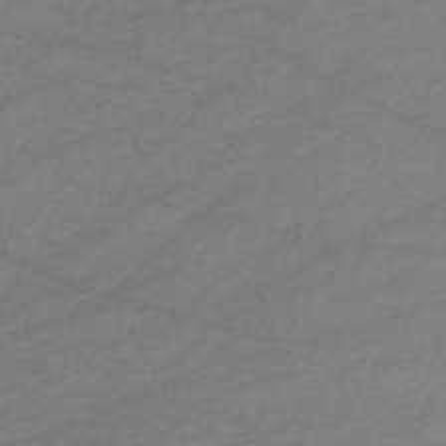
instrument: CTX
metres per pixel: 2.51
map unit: eHb
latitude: -37.1431
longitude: 75.4833
